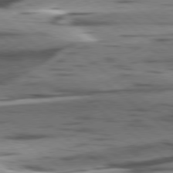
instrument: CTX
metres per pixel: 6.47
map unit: lApd
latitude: 78.5924
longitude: -50.6490
